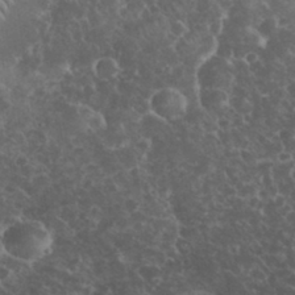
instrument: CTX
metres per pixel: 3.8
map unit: eHh
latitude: 33.4426
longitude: -65.0836
